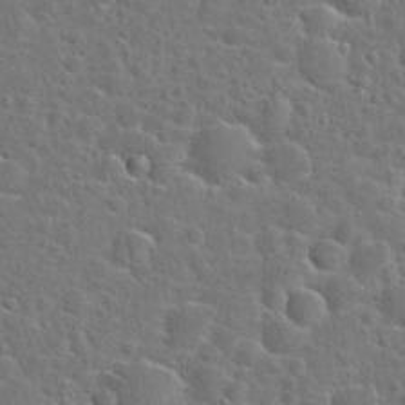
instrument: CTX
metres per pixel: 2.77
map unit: Hto
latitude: 23.6883
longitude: -46.5357
